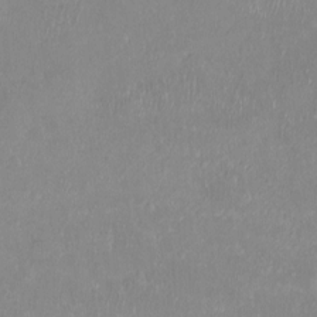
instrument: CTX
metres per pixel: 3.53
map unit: Ht
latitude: -14.5196
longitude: -43.8206
